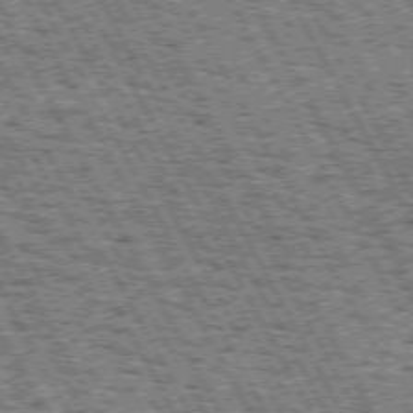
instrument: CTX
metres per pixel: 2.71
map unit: Hpe
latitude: 72.0822
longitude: -124.7057
